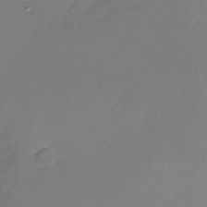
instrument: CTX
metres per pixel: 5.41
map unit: Nhu
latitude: -25.1998
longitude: -71.3104
